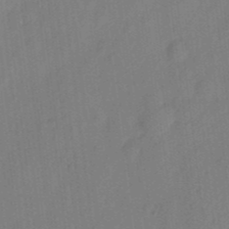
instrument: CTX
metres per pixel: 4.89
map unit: eHh
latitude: 4.1011
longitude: -73.5938
